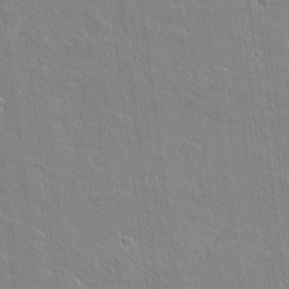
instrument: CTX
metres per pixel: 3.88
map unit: lAvf
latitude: 16.8758
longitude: -127.6505
